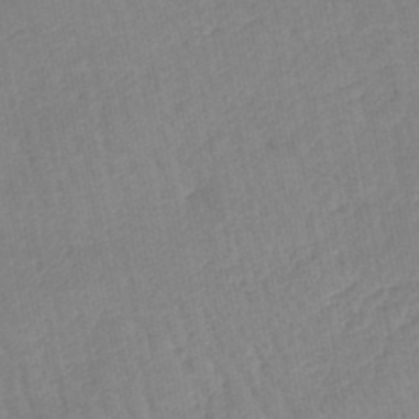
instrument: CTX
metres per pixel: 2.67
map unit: lHb
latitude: -45.3132
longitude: 77.6722
